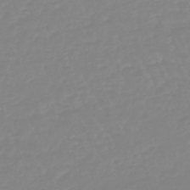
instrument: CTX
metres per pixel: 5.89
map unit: eHb
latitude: -45.1053
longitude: 81.0865
